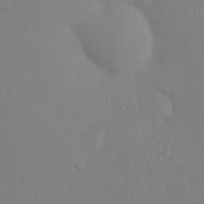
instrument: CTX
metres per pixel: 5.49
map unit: eHh
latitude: 0.1577
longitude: 18.0661
